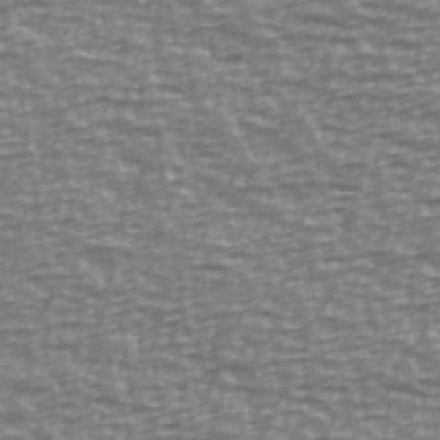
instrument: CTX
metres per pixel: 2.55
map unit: Ave
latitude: 40.3845
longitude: -113.5371
